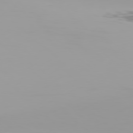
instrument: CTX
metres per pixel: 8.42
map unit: Hpe
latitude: 78.2145
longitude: -145.0836
